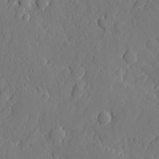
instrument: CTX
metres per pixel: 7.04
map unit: eHh
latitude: 5.6505
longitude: -75.1781
